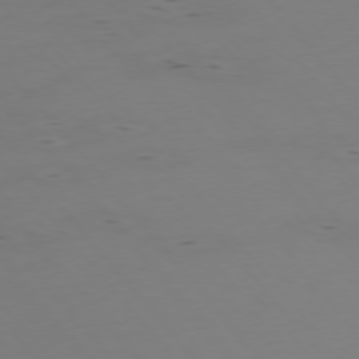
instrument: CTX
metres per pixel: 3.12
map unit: Hpe
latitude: -76.1984
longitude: -17.5182
